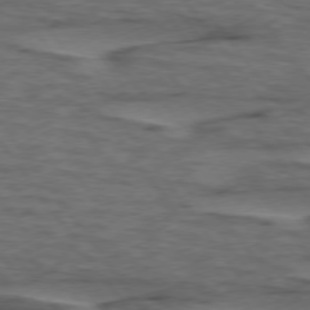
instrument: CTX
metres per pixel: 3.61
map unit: lApd
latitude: 75.8017
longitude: -70.2144
